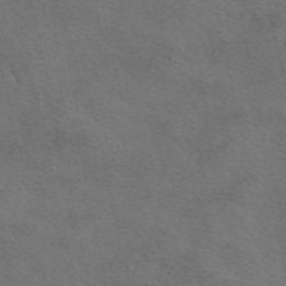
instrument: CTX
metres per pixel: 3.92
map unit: eAb
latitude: 50.8947
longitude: 110.6329
